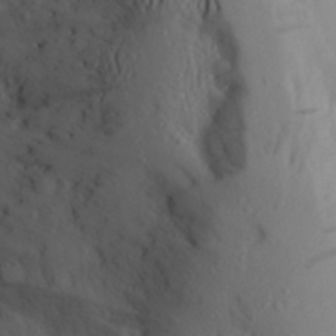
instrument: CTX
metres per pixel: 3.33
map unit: Aa
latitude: 24.8946
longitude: -147.6316
